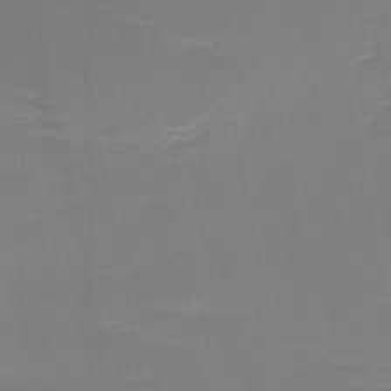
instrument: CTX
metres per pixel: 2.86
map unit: HNb
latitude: -49.8989
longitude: -47.0837
